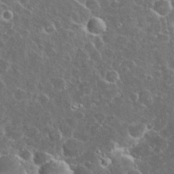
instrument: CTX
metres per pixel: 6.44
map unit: eHh
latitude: 32.0255
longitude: -60.6112
